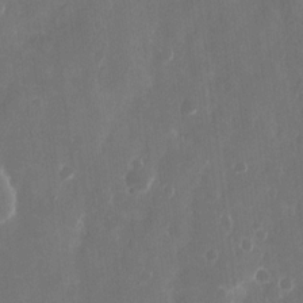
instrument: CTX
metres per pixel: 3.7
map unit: eHh
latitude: 10.8569
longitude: -71.6127
